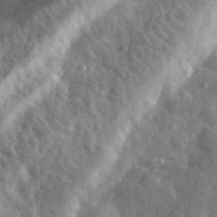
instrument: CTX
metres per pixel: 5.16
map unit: eHh
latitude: 33.6127
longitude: -80.4790
